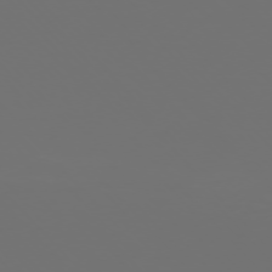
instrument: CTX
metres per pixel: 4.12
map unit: Ap
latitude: -76.0094
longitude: -62.9892
